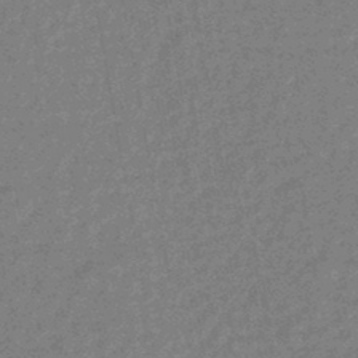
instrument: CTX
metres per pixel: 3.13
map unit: HNhu
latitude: -44.5385
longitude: 99.2754
